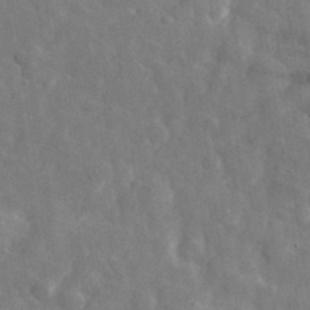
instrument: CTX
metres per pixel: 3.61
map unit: eHh
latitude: 31.9906
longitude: -72.5735
